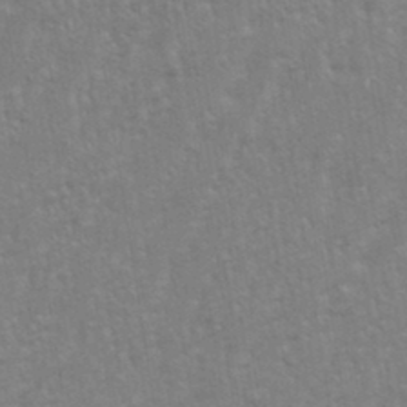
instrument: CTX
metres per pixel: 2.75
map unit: eHh
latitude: 34.3656
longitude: -133.2726
